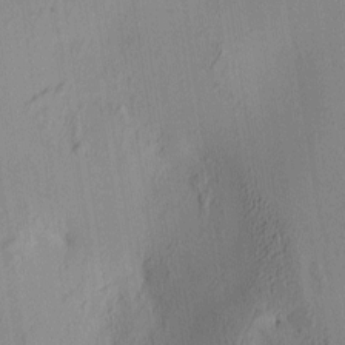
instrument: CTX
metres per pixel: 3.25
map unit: lAa
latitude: 5.8583
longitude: -113.1781
